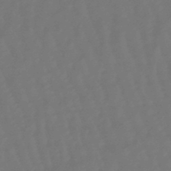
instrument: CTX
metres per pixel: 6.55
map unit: eHb
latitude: -47.1053
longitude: 81.8423
